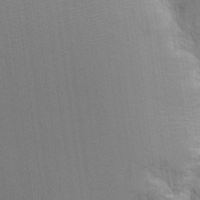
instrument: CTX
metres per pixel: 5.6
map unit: Htu
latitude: -5.1242
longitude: 151.2187
